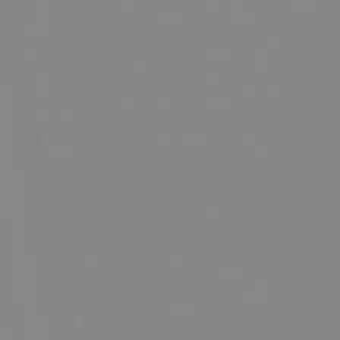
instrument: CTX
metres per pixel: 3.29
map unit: lHb
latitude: -44.4440
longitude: 55.3699
